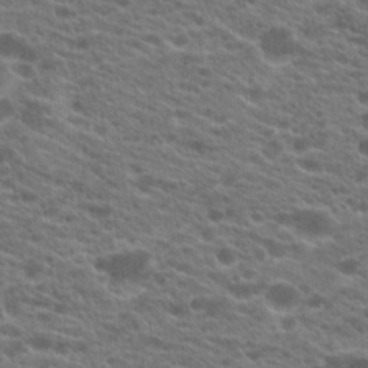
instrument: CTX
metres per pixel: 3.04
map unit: Hto
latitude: 21.0837
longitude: -38.9136
